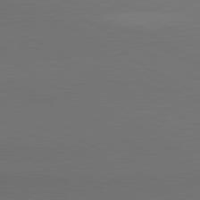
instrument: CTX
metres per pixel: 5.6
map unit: lApd
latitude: 80.5546
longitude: 140.3117
